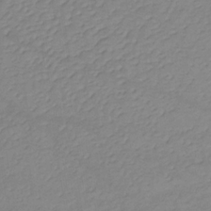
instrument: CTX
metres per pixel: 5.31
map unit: lHb
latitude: -34.7463
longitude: 72.1983
